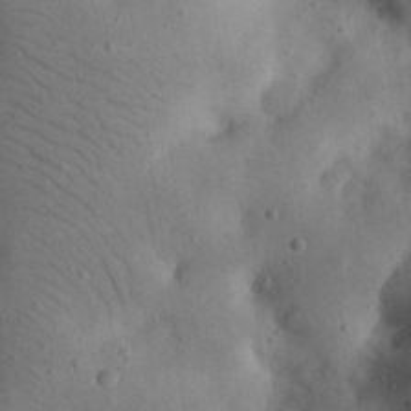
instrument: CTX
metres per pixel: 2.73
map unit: eHh
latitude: 23.9528
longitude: -68.3278
